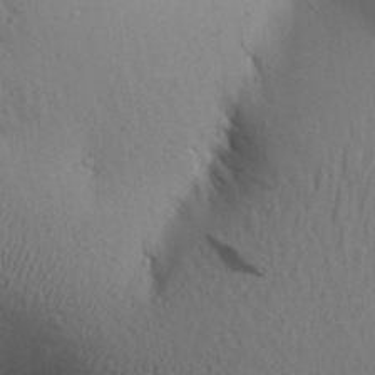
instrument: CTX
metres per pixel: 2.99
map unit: Aa
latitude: 27.1592
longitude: -148.6491
